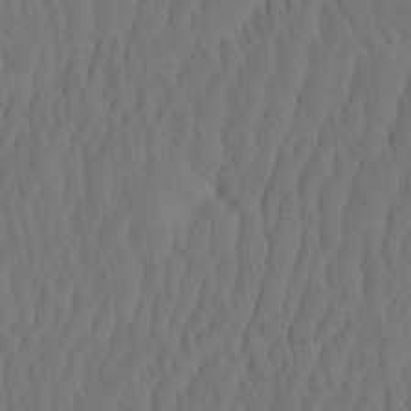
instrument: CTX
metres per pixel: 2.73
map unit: eHh
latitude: -2.3117
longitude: 16.3307
